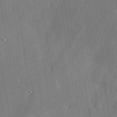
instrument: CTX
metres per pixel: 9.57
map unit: lHvf
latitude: 33.3293
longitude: -91.8394
